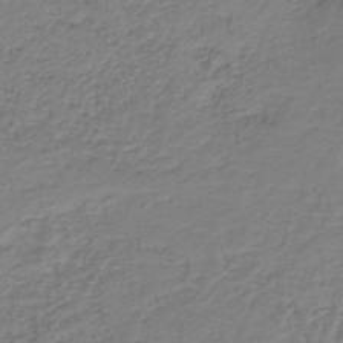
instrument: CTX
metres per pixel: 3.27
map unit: HNb
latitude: -39.4644
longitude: 49.9745
